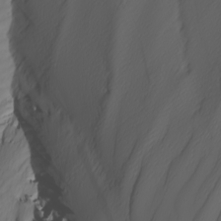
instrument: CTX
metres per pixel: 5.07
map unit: Nhu
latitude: -6.7841
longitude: -95.4993
